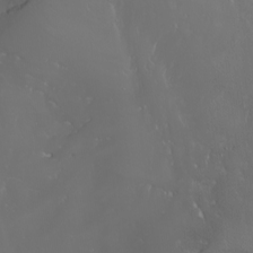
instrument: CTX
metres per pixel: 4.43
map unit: Nhu
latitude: -6.1794
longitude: -91.1592
